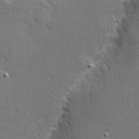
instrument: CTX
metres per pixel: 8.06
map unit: Nhu
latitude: 1.6127
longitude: -77.8394
